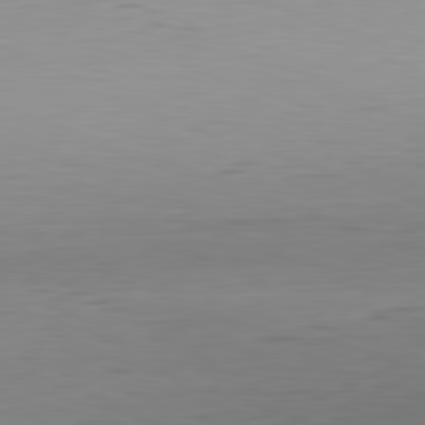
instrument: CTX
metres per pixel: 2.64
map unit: Hpe
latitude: -82.1039
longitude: 10.6330
